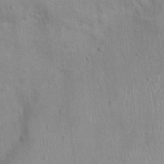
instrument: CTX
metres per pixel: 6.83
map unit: Nhu
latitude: 0.8569
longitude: -16.4978
